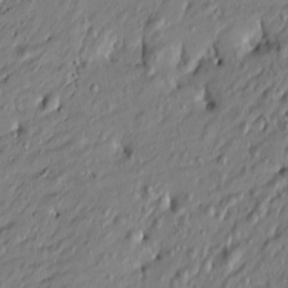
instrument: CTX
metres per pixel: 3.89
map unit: Htu
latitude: -6.6329
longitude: 177.8800
